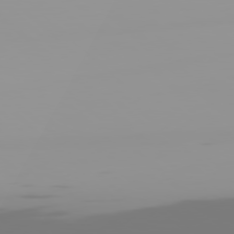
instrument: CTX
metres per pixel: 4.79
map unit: Hpe
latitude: 77.7260
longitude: -141.6504
